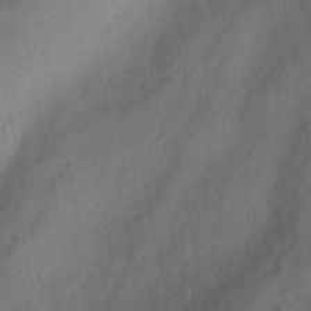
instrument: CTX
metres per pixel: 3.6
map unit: Nhu
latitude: 9.7828
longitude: -26.2523
